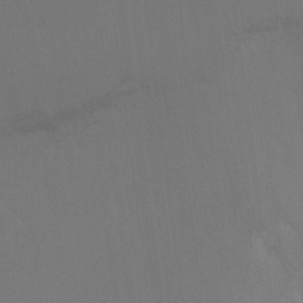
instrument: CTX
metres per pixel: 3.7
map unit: Ht
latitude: -11.0864
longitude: -35.0647
